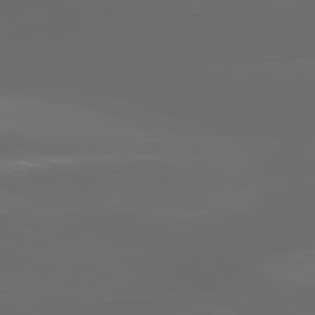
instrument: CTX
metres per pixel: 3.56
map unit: lApd
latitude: 81.0080
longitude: -137.9528
